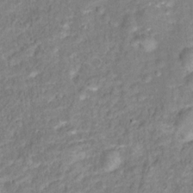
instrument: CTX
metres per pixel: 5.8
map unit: Hto
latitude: 16.3089
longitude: -42.3089
